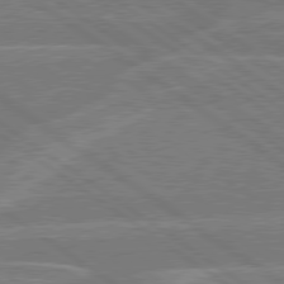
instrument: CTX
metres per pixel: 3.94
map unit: Hpe
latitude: 78.9514
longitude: -130.6869
